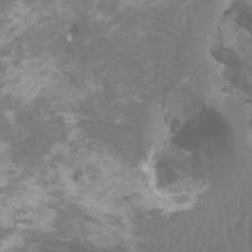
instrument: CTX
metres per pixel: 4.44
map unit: HNhu
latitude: 1.7827
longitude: -0.4034
